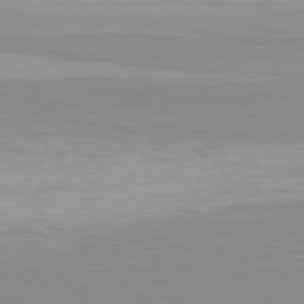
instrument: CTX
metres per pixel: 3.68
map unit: Hpe
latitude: 77.3103
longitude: -132.6113
